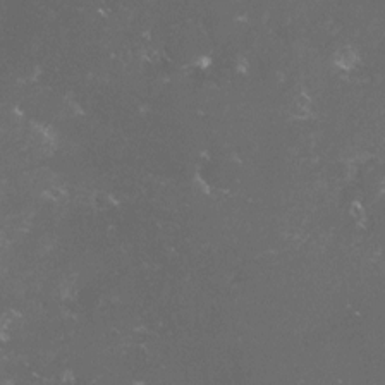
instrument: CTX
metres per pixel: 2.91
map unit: lHvf
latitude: -14.9542
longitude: -102.0633
